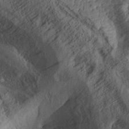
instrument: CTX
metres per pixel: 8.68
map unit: Aa
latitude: 30.9892
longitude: -133.8394
